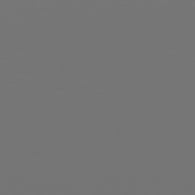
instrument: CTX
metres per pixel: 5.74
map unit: Hpe
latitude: 76.8569
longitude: -139.4048
